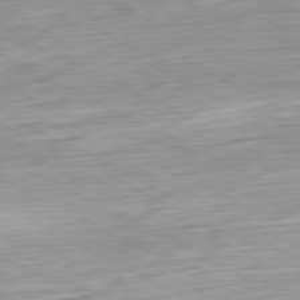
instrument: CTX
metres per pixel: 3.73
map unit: Ap
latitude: -81.0865
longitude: -70.8002
